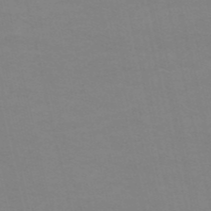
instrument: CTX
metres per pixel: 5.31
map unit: HNb
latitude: -51.9178
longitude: -44.7435
